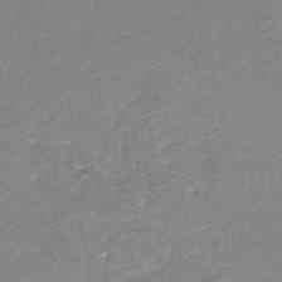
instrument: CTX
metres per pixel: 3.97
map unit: HNhu
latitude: -48.0472
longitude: 99.8611
